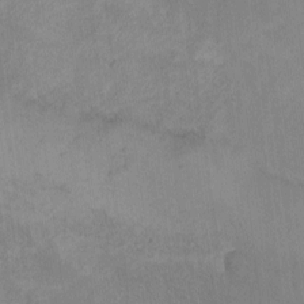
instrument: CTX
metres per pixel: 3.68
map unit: eHh
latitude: -9.1620
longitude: -67.7827
